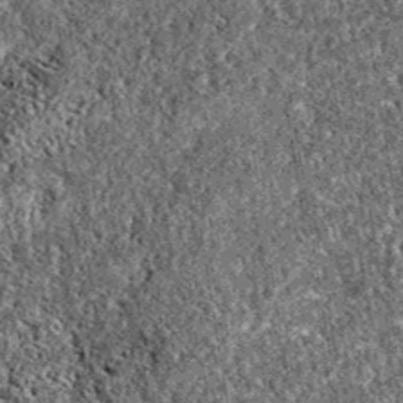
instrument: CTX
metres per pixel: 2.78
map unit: eAb
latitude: 37.9717
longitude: 111.6533
